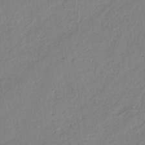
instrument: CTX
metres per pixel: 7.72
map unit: eHh
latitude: -44.8975
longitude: -28.4601
